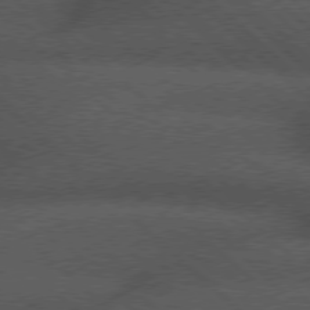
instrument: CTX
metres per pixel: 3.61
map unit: Hpe
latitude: 77.2915
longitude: -153.8773
